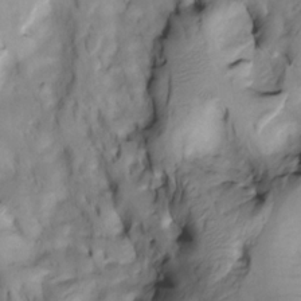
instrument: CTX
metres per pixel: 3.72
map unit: Htu
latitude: -4.1416
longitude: 150.0283
